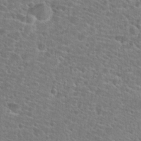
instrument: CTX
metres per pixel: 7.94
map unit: Hto
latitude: 25.8016
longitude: -48.8947
